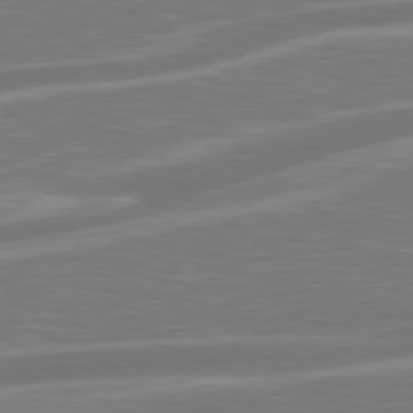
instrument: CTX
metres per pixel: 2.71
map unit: Hpe
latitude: 79.2915
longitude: -126.0633
